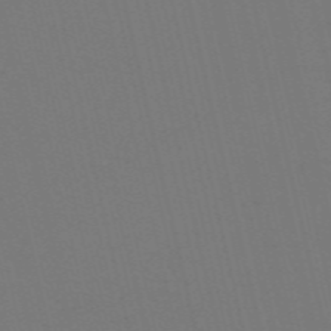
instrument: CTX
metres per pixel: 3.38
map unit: Nve
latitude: -58.5573
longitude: 60.8219
